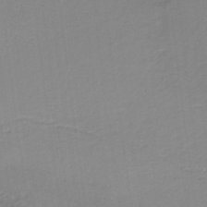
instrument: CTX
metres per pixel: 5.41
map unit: HNb
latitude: -37.1053
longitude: 55.5588
